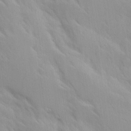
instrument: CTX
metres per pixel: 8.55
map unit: Ave
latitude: 9.2159
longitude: -103.6127
